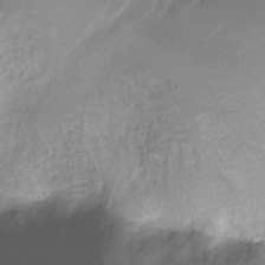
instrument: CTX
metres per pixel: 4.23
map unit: Nve
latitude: -18.7085
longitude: 106.6897
